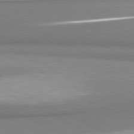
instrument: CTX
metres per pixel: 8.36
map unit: lApd
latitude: 81.4426
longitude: 167.1053
